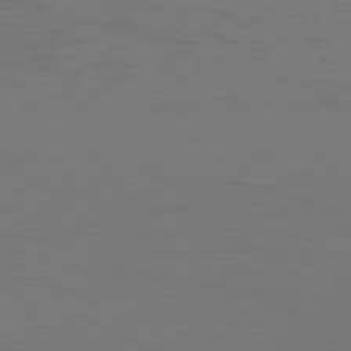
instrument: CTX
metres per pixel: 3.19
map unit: Hpe
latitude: 76.4601
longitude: -131.0837
